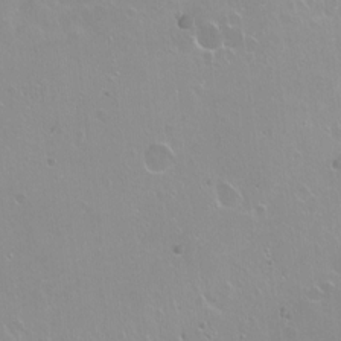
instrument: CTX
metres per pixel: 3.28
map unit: Nhu
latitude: -7.7099
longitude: -43.7828
